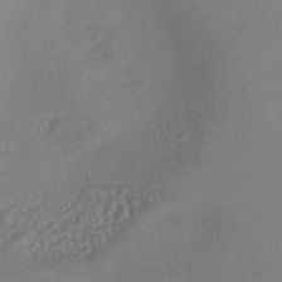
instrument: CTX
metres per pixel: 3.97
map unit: eHh
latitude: -42.2550
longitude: 122.4062
